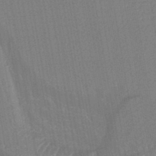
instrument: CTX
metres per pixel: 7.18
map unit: lHb
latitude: -43.6910
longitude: 78.5762
